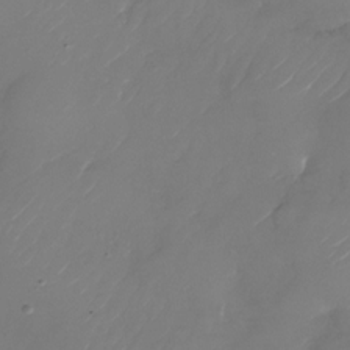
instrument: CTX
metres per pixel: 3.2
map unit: Nhu
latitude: -28.7841
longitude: -72.2523
